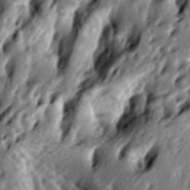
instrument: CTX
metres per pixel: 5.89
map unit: lAa
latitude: -6.6329
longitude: -124.3845
